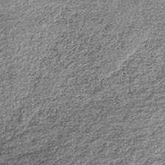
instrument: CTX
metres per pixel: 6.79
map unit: lHb
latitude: -36.8030
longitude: 65.3699
